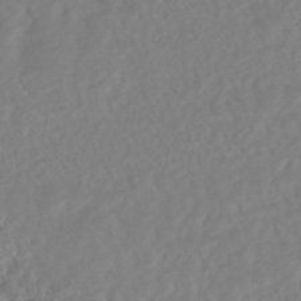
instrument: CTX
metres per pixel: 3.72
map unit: HNhu
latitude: -45.8800
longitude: 107.0676
